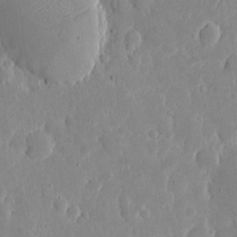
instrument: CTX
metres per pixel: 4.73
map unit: eHh
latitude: 5.9717
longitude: -70.1956
